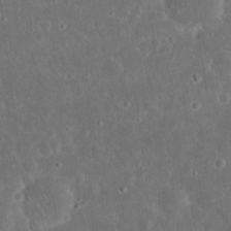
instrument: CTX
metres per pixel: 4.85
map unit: Nhu
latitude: 23.0836
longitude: -71.2537
